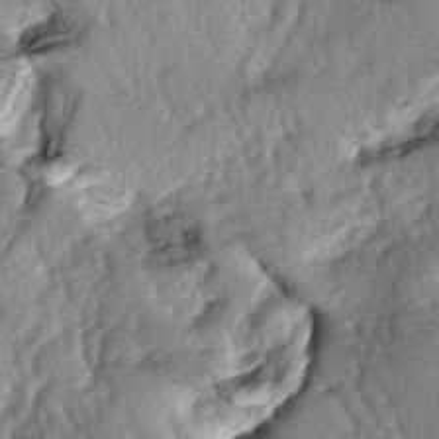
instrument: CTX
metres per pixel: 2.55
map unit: lAa
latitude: -6.2928
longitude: -126.0255
